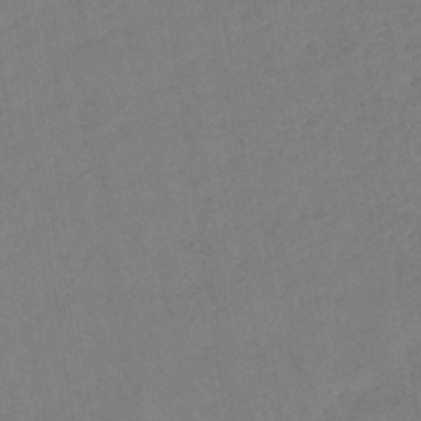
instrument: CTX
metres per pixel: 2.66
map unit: lHb
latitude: -33.6155
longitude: 66.6896
